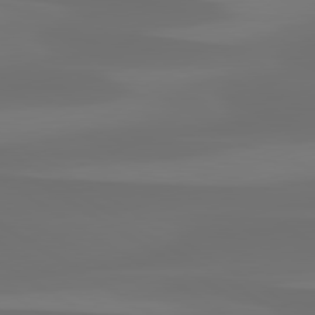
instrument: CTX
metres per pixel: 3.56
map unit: lApd
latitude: 80.1389
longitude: -85.0836
